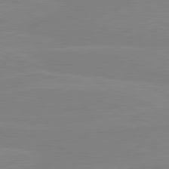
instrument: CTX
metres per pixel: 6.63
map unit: lApd
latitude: 81.1025
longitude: -178.1200
